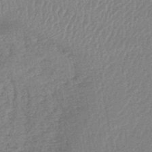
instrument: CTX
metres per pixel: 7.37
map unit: lHb
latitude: -44.1417
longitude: 64.7841
